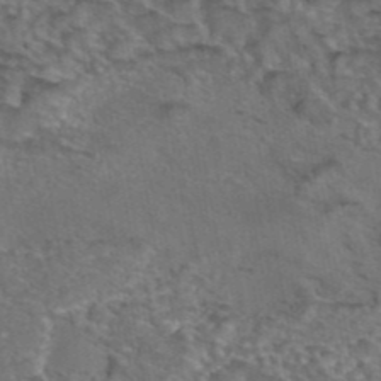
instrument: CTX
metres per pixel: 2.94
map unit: eAb
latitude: 43.6694
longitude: 104.0850
